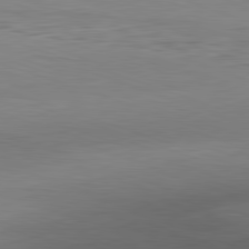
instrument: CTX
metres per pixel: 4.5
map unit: Hpe
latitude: -82.1984
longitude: 10.5763
